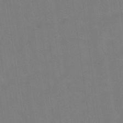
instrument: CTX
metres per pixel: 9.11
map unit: Hto
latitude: 36.7624
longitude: -46.4790
